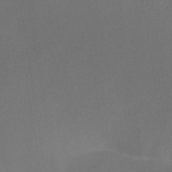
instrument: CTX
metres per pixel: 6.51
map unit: HNb
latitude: -44.4062
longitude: -39.4615
